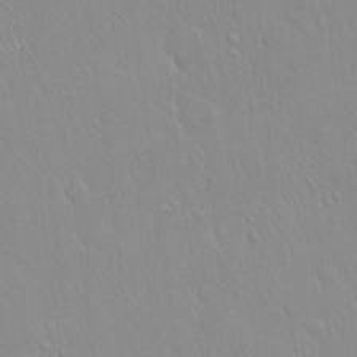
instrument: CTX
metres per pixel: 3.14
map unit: Hto
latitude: 17.2726
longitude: -57.9906
